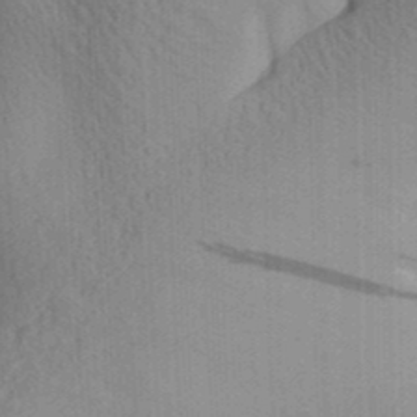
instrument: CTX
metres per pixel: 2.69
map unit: Aa
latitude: 29.6127
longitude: -138.4979
